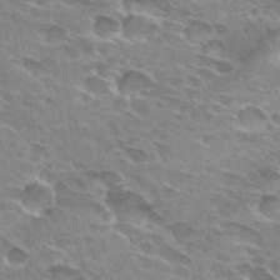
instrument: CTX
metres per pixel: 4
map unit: Hto
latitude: 29.6694
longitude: -42.4790
